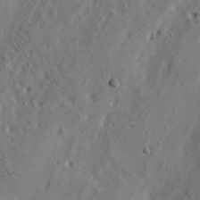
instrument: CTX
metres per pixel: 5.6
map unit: lAa
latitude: 19.7260
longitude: -139.7639
